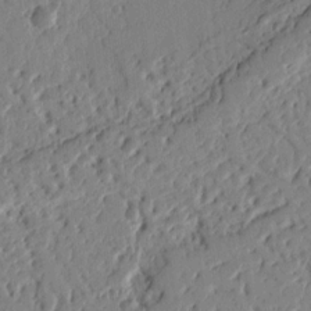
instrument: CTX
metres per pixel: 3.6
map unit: Ht
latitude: 10.6113
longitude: -77.7638
